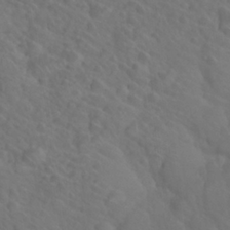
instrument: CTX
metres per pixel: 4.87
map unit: Nhu
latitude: 26.7246
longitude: -55.4804
